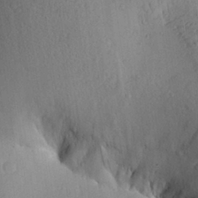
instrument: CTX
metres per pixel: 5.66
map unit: Aa
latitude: 28.0444
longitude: -135.3103
